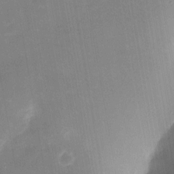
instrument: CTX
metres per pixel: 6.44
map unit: eHh
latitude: 4.5924
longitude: -69.6505
